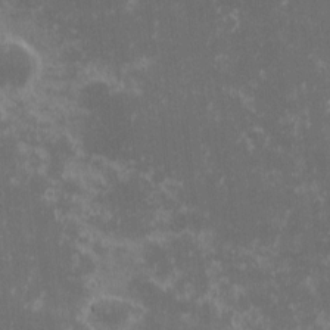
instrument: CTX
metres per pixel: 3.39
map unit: eHh
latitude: -1.0298
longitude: -85.4427
